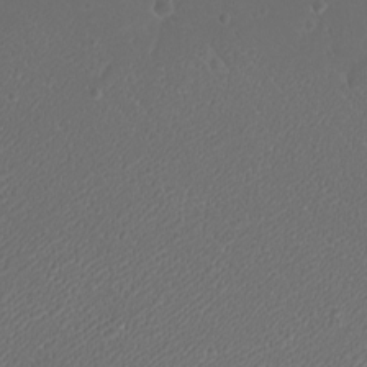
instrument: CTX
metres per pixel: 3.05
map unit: eHh
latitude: -9.1620
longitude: -69.5371
